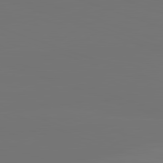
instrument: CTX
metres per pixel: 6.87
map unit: lApd
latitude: 82.2333
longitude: 144.6141
